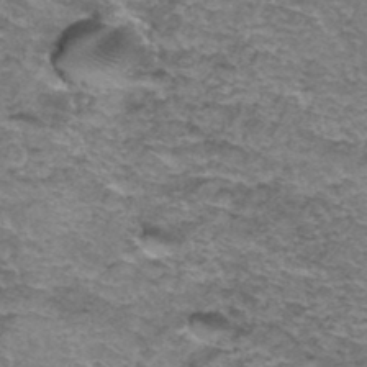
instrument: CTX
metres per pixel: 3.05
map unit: Hto
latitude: 37.1970
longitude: -42.8191
